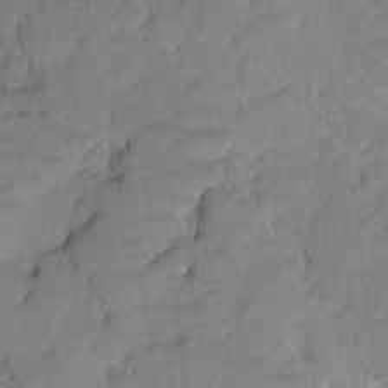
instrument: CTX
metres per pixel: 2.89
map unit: Hto
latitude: 5.3482
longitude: -31.8395
